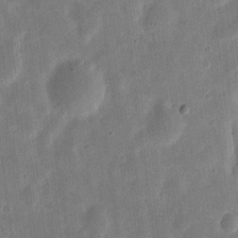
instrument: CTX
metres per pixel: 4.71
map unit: eHh
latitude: 7.7072
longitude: -71.1592
